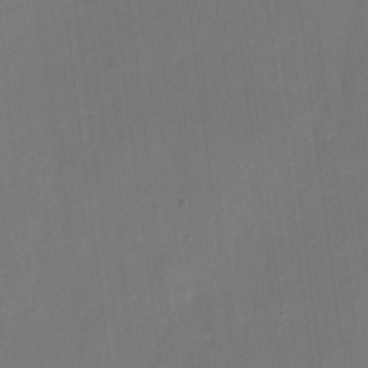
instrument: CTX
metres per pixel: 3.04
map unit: eHh
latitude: 5.8016
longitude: -68.6302
